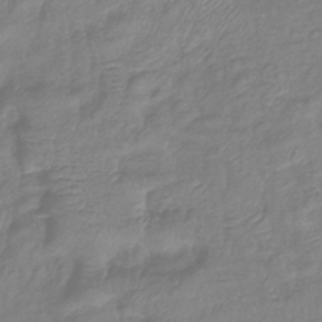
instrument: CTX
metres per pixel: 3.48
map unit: eHb
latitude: -41.3321
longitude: 81.6722
